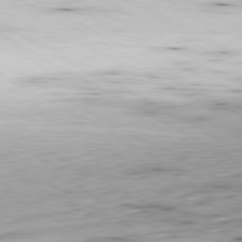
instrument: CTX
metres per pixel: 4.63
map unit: Ap
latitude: -80.6141
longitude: -83.9528
